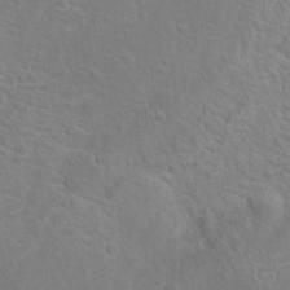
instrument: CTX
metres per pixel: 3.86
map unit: Hto
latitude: 17.6316
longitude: -41.8961
